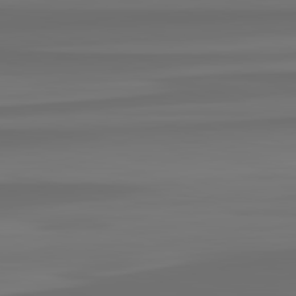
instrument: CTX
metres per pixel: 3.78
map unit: lApd
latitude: 82.6868
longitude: -177.5182
